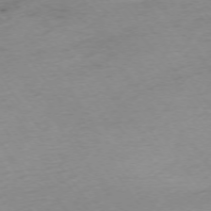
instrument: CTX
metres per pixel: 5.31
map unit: Ap
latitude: -74.3496
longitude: -73.0648
